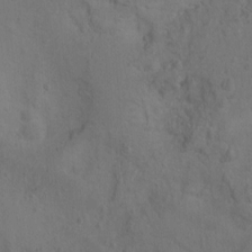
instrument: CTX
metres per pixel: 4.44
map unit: Nhu
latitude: 0.5357
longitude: -15.8017
